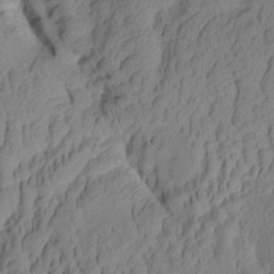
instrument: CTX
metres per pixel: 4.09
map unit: Aa
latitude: 7.5749
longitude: -128.2144
